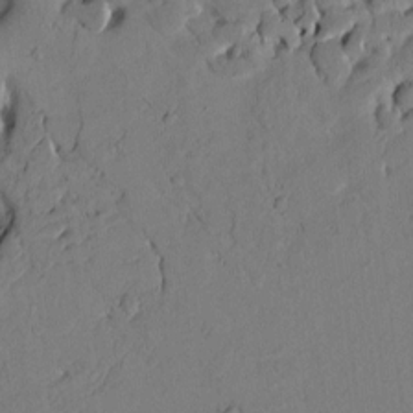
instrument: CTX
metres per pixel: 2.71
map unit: Htu
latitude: 3.2915
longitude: 178.8975
